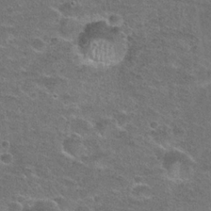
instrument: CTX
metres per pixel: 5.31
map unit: Hto
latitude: 23.9528
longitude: -49.6505
